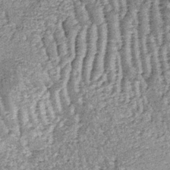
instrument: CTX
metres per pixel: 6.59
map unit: lHb
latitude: -37.2753
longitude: 66.3873
